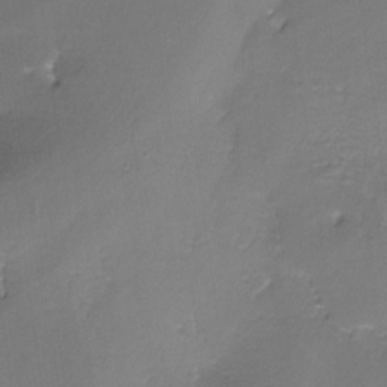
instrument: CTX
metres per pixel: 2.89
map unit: Nhe
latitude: -27.1242
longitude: -109.8205
